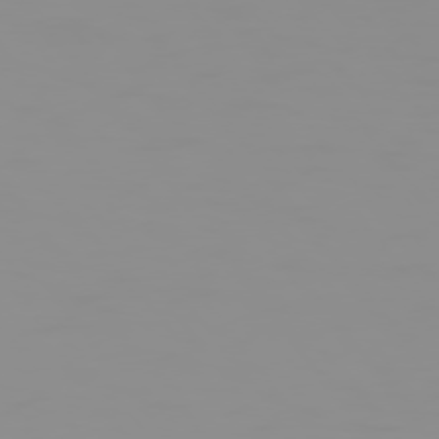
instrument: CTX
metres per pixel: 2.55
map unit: Hpe
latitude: 74.8380
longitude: -128.8380
